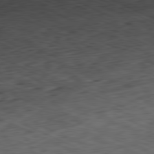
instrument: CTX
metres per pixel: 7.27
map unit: Ap
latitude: -81.3132
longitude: -83.7827
